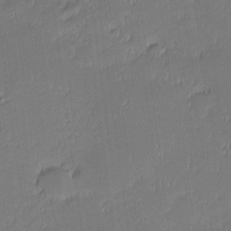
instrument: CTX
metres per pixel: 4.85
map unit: eHh
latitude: -2.4062
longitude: -83.6504
